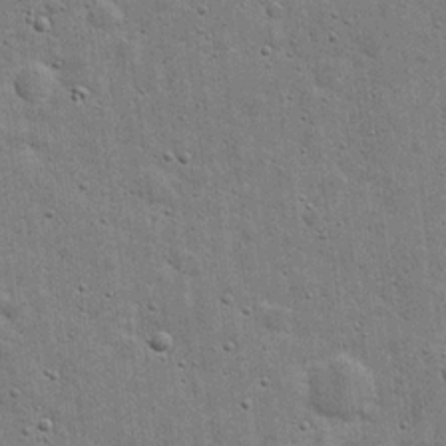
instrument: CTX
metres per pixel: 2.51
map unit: eHh
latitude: 20.4412
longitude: -63.2159
